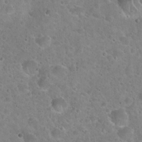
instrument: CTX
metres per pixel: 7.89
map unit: Hto
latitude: 21.8395
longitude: -53.3293
